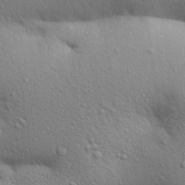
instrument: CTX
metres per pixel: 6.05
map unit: Aa
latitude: 30.1578
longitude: -147.5938
